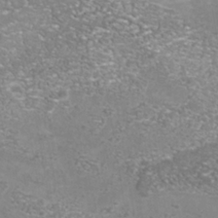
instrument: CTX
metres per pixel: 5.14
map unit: Nhu
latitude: -41.3698
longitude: -84.9514
